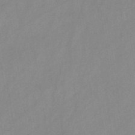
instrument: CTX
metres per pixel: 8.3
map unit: HNb
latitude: -45.4832
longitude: -39.1214
